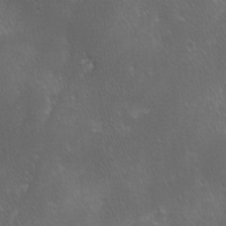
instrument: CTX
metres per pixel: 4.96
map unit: Ave
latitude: -0.4818
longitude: -113.1025
